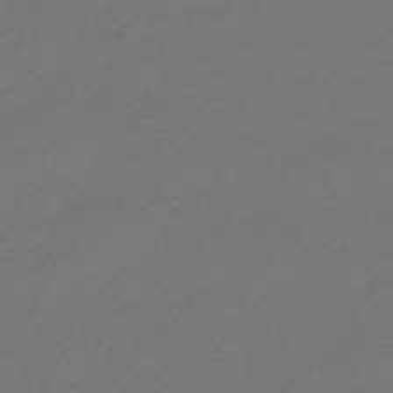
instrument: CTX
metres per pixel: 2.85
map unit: eHb
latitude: -47.6533
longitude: 85.9556
